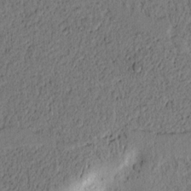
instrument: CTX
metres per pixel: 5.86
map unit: lAvf
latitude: 8.9136
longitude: 164.9542
